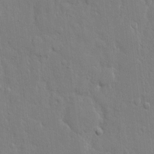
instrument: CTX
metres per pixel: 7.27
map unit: eHh
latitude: 12.6302
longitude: -70.2333
